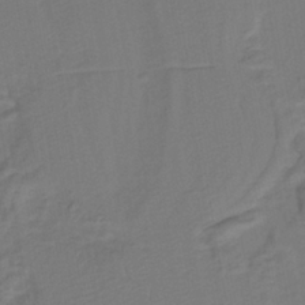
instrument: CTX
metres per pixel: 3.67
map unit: lHb
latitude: -38.3306
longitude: 56.5574
